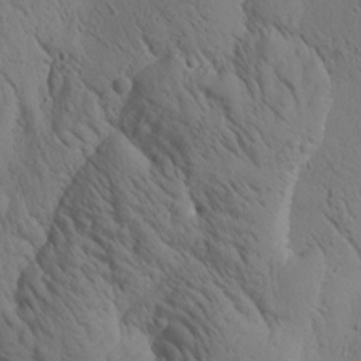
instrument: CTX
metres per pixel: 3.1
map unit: Htu
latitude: 2.9702
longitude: 178.2361
